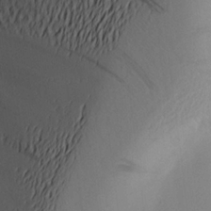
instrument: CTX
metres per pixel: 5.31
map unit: Aa
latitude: 20.6869
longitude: -145.0269
